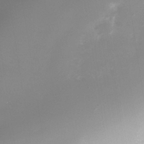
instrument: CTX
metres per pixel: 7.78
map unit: Nhe
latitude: -37.5399
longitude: -112.3845
